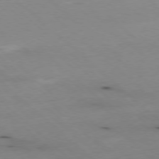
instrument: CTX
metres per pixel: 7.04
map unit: Ap
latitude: -78.1605
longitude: -90.4223
